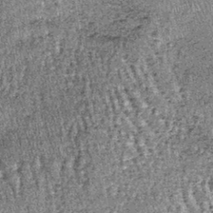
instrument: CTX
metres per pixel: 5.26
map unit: lHb
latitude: -39.6344
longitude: 67.0298
